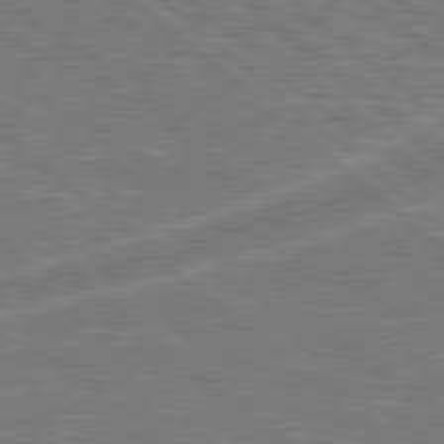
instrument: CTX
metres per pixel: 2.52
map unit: Hpe
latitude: 78.6680
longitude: -152.3656
